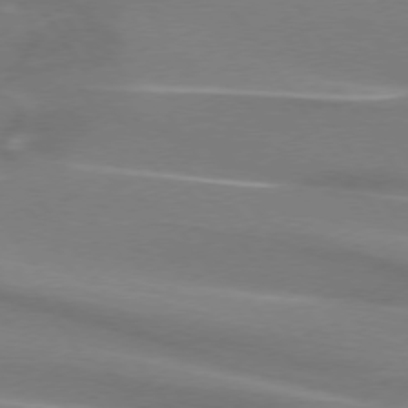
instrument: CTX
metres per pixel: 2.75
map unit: lApd
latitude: 74.1011
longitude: -61.9339
